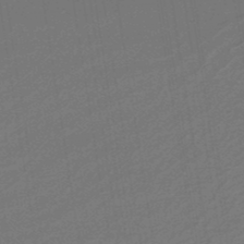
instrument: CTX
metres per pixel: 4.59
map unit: lHb
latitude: -46.7274
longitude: 59.0864
